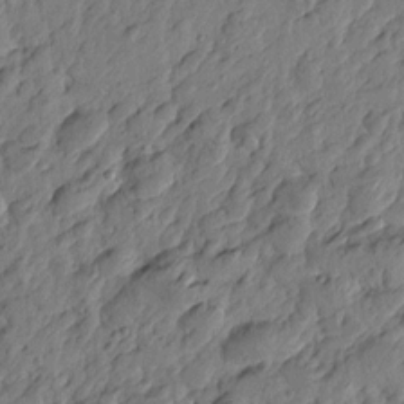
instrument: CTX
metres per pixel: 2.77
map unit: Htu
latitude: -3.0675
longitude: 179.8422
